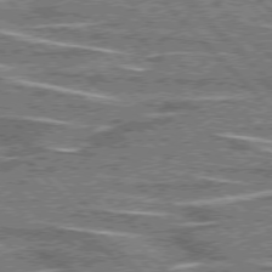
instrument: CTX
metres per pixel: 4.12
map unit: lApd
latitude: 76.3278
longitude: -81.9150
